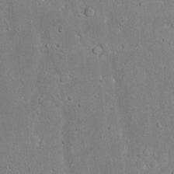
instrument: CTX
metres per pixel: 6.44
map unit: eHh
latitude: 16.4790
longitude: -71.9906
